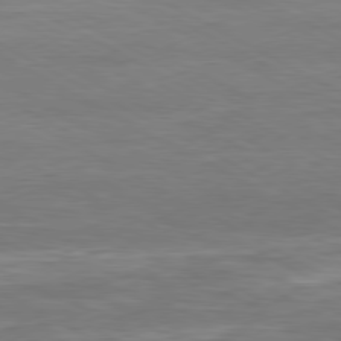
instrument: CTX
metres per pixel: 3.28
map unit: Ap
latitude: -81.3132
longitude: -77.6505
